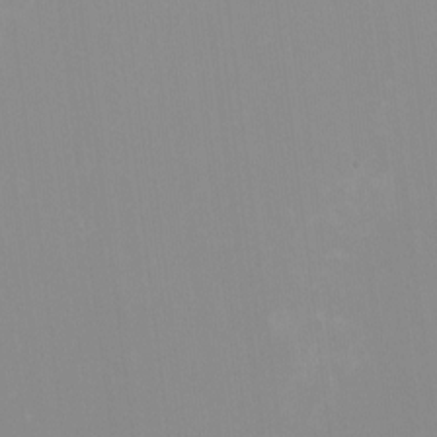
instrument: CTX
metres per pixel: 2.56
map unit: HNhu
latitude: -1.3699
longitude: -5.8205
